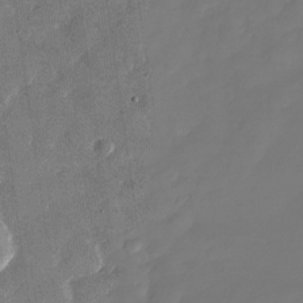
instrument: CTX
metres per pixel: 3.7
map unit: Nhu
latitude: -28.1417
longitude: -72.5924
